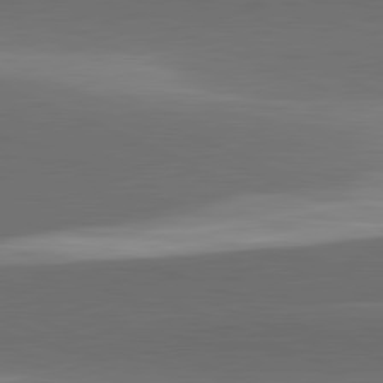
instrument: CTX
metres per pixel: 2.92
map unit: lApd
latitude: 81.8772
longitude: 133.1432
